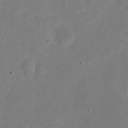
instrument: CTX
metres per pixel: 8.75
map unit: eHh
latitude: 5.6316
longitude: -71.3481
